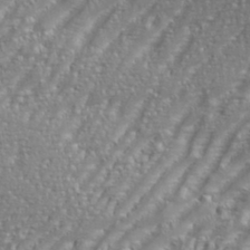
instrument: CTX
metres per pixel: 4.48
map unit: eHh
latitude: 35.3292
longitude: -134.0255
